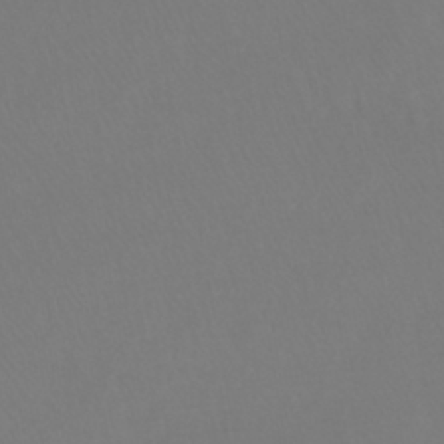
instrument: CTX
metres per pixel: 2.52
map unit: lHb
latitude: -41.6533
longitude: 65.2943
